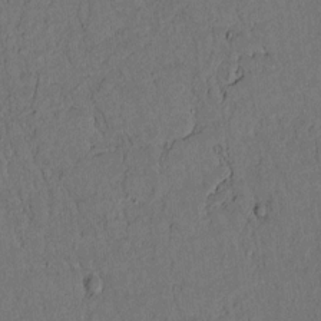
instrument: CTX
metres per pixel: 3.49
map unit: lAvf
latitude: 4.7813
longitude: 169.1809
